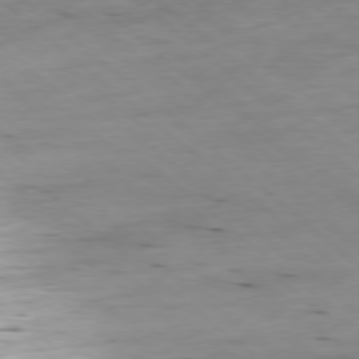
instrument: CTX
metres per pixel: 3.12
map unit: Ap
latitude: -78.5762
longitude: -88.6869
